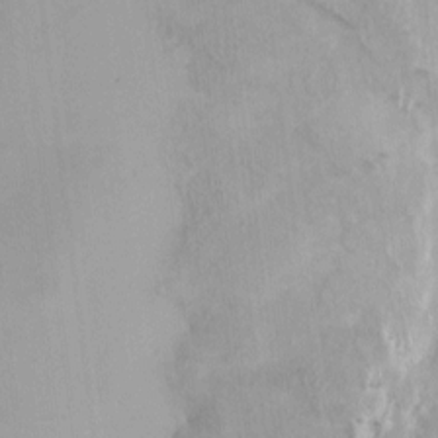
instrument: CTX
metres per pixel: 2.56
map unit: HNhu
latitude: 5.5938
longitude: 3.5588
